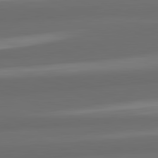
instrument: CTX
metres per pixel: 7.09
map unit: lApd
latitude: 82.2900
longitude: -171.3859
